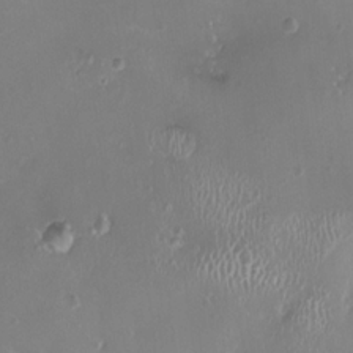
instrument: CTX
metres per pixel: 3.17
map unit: HNhu
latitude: -2.6707
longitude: -1.0458
